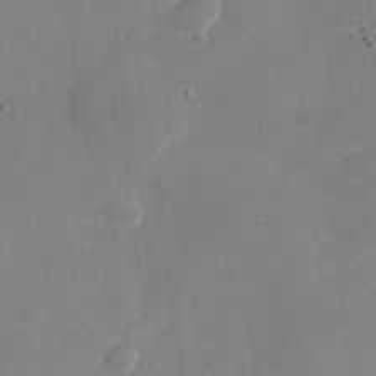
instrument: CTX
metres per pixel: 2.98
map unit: Nhu
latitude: -28.7274
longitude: -65.9528
